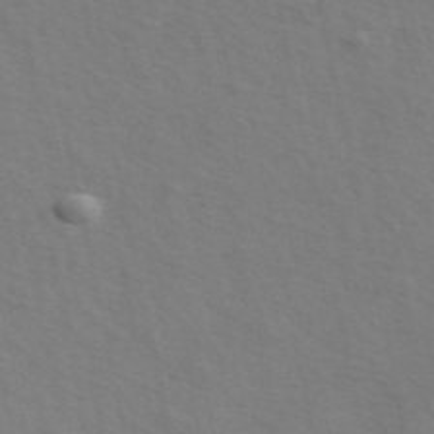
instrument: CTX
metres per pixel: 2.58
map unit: ANa
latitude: 49.2537
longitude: -76.3089
